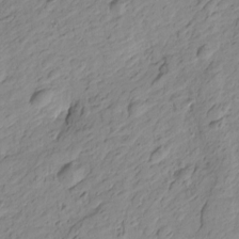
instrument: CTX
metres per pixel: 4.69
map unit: Htu
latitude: -0.8030
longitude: -175.2915
